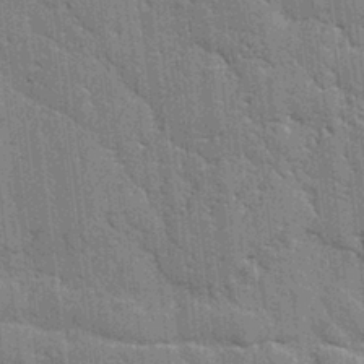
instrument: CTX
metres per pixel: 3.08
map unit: lAvf
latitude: -1.6722
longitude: -107.8205
